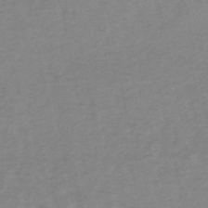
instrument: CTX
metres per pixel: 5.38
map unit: eHb
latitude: -48.9542
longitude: 77.4076
